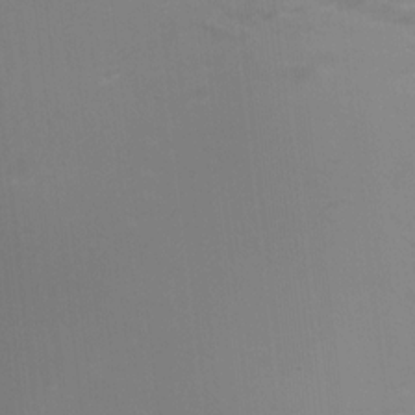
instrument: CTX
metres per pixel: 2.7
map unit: Nhu
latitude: 5.4426
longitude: -17.9717
